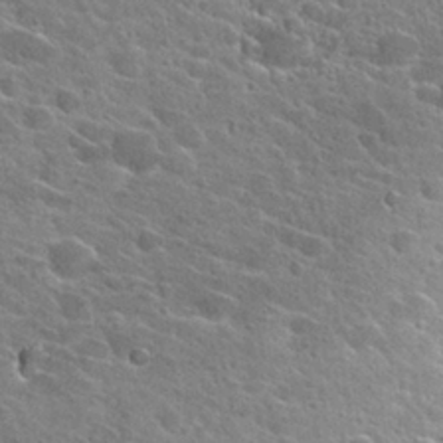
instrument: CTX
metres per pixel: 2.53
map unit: Hto
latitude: 26.8002
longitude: -42.9514
